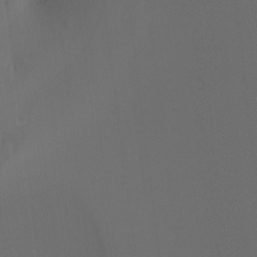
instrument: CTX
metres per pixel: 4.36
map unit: Hto
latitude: -6.6896
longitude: -48.5546
